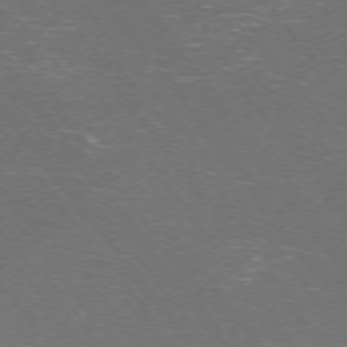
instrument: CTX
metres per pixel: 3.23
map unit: Ap
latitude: -74.8030
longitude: -74.7624
